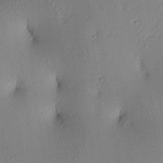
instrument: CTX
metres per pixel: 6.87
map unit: lAa
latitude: 4.5357
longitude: -115.9906
